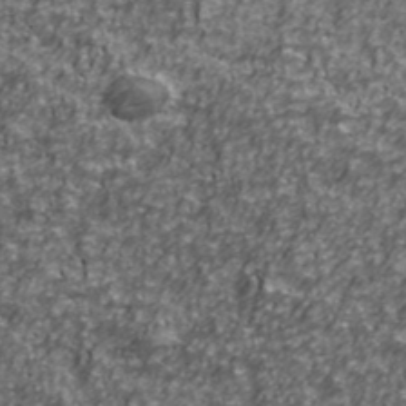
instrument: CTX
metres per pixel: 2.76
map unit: Ave
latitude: 41.9717
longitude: -114.1955
